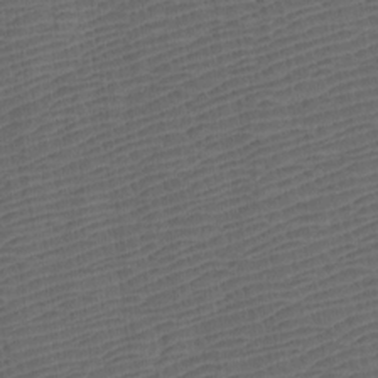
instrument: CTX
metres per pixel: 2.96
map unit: Htu
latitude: -7.7099
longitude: -66.5734
